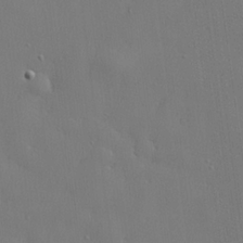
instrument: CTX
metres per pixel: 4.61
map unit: lHvf
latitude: 22.8569
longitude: 142.0283
